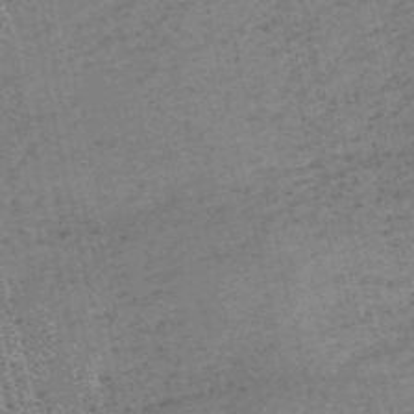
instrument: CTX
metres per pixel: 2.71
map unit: HNb
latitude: -55.6344
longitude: -43.2726
